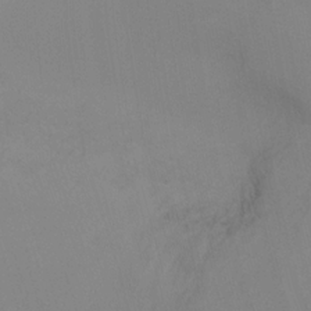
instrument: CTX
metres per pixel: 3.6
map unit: Ht
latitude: -5.9178
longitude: -26.6869
